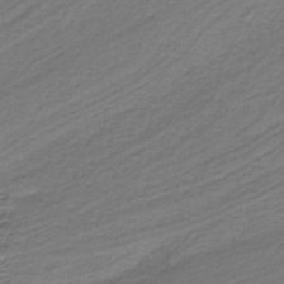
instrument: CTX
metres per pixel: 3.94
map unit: HNb
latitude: -38.4251
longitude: 53.2942
